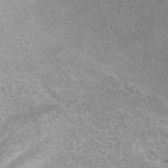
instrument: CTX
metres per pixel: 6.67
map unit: ANa
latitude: 44.7057
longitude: 25.8422
